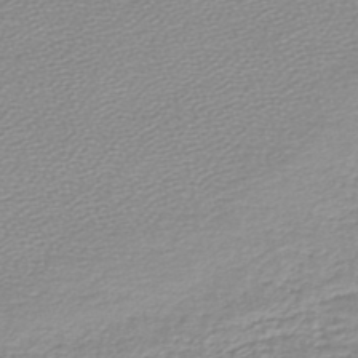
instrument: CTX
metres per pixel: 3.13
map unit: lHb
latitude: -45.2187
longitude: 62.4251
